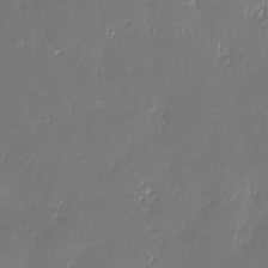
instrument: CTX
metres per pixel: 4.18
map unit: Nve
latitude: -7.7099
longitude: 173.2565
